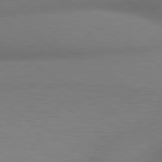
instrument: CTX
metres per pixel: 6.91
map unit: lApd
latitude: 80.3656
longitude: 121.1053
